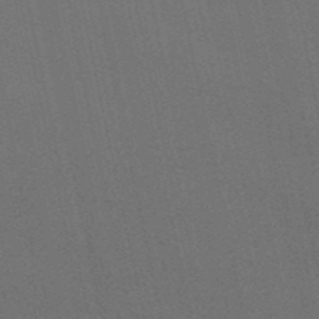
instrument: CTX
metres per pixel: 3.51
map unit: HNb
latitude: -49.2943
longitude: 59.4076
